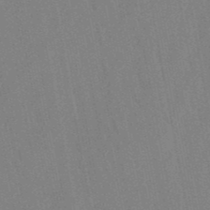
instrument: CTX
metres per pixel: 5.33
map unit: lHb
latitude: -48.8408
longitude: 73.4832
